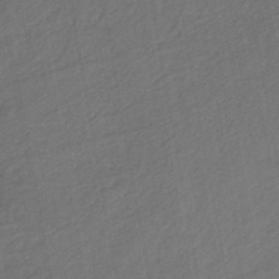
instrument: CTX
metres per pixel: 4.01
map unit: HNb
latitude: -44.0850
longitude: -39.6883
